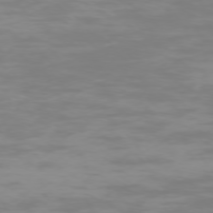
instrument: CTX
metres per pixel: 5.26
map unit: Ap
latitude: -75.7478
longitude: -83.4804
